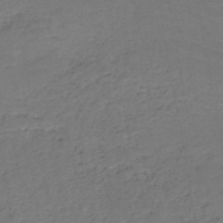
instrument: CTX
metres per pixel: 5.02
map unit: HNb
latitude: -49.9367
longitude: -53.0459
